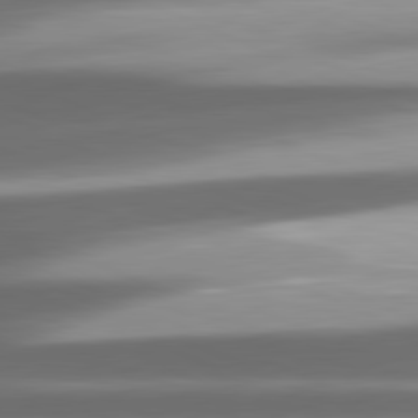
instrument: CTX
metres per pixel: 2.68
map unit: lApd
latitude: 81.3482
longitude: -143.7072
